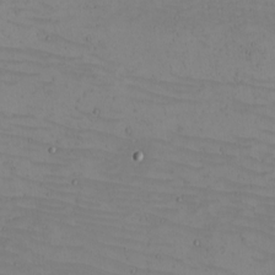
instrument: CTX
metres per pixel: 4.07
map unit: eHh
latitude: -5.0864
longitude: -82.2522
